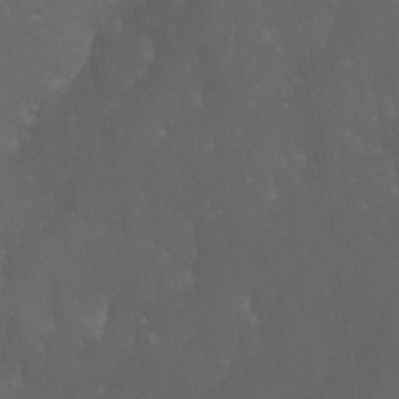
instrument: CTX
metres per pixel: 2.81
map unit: Htu
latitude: -6.6140
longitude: -67.9717
